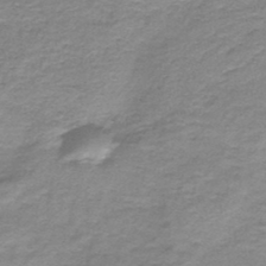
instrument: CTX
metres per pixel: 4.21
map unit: HNb
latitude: -44.5574
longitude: 52.8219
